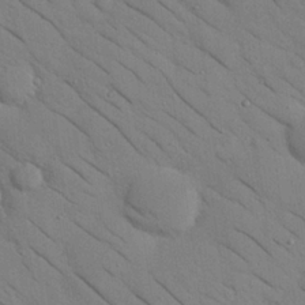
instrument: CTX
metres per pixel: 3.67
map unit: Nhu
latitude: 24.4223
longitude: -74.3089
